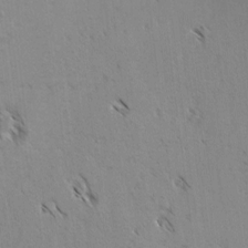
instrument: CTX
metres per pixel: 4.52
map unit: lAvf
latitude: -4.5384
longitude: -114.2144
